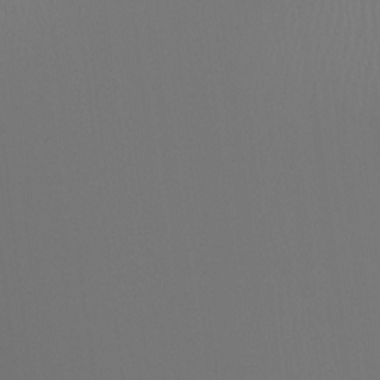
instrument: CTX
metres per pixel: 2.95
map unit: Ht
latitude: -8.6140
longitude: -38.4034
